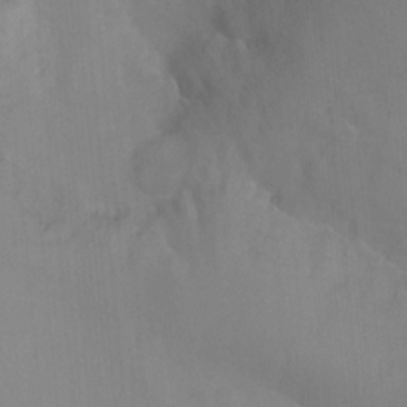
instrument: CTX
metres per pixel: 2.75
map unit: Ht
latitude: -0.9542
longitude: -33.9717
